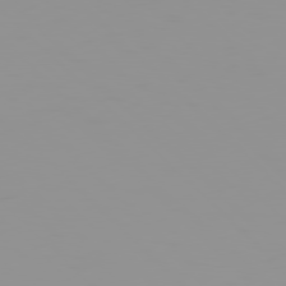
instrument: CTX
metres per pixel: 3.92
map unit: Hpe
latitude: 77.7638
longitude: -140.8569
